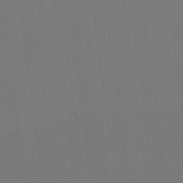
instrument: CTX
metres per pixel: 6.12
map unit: eHh
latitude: 22.2333
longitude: -62.8758
